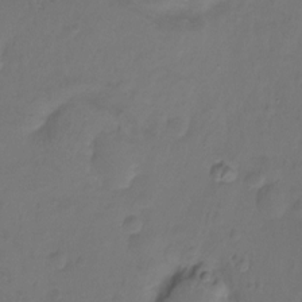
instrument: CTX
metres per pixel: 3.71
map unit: Hto
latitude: -12.0094
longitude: -39.8961
